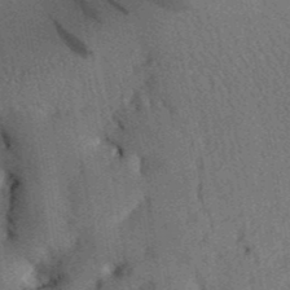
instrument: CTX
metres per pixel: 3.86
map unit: Aa
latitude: 31.7639
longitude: -142.4034
